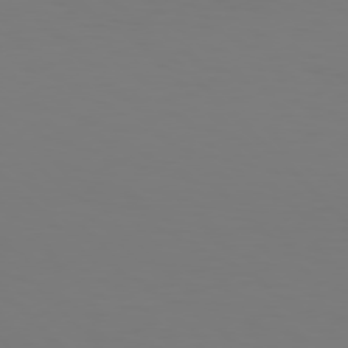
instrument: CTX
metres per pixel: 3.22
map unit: Hpe
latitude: 77.3292
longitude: -133.8772
